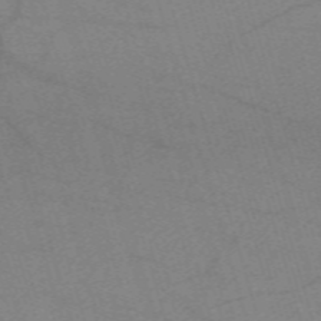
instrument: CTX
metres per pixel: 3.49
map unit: eHh
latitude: -61.5588
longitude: 54.1795
